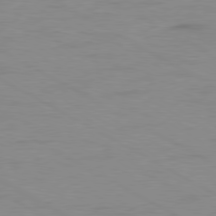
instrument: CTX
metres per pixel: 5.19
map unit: Ap
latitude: -80.5196
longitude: -51.7260
